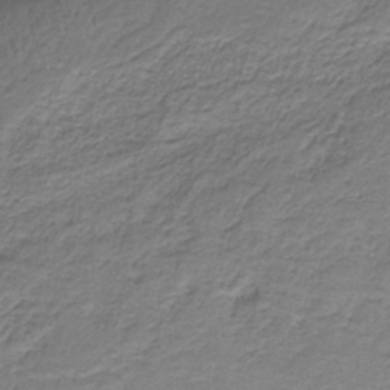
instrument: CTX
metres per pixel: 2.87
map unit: HNb
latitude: -35.2565
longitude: 58.3495
